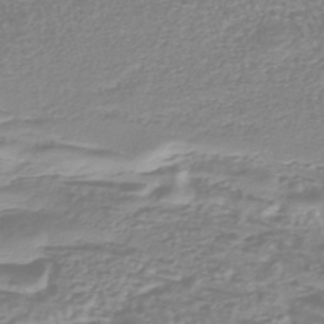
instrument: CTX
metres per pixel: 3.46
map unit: HNhu
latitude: -44.4251
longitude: 99.0864
